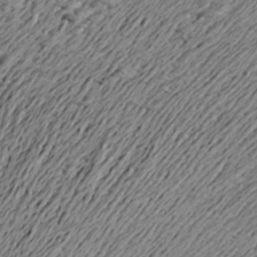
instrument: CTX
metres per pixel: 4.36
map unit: Aa
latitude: 21.0837
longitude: -149.4237
